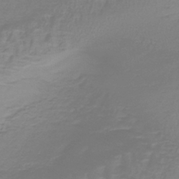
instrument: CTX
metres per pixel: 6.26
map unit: lHb
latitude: -41.8044
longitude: 58.5762
